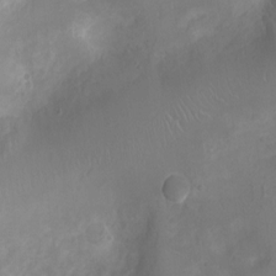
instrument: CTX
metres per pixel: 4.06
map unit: Ht
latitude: -3.7666
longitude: -16.4790
